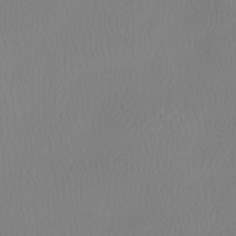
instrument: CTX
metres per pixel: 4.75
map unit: Htu
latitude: -13.2754
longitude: -47.2726
